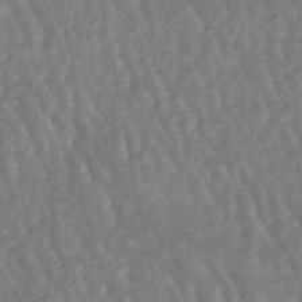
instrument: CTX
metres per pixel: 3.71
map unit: lHb
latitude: -47.4643
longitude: 77.5210
